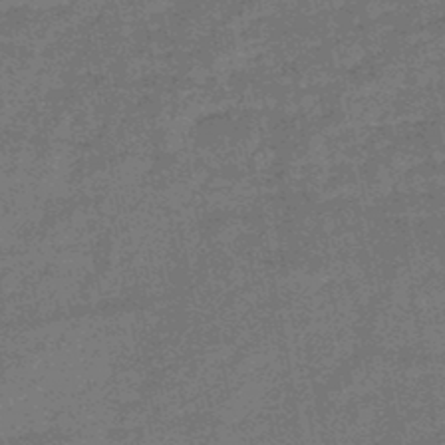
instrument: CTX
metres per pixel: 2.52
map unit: HNb
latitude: -46.5573
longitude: -36.5357
